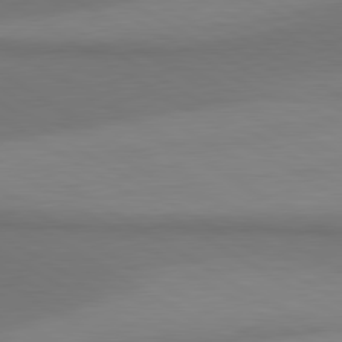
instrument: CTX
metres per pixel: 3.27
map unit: lApd
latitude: 80.7246
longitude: 160.1039
